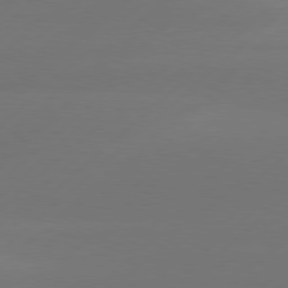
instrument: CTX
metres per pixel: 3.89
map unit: Hpe
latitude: 78.2334
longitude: -131.3860
